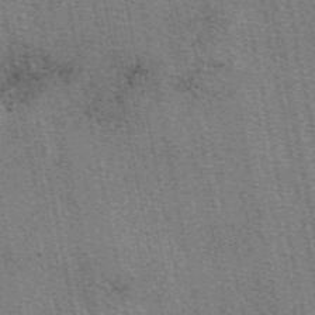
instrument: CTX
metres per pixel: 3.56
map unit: eAb
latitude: 50.4979
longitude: 107.5210
